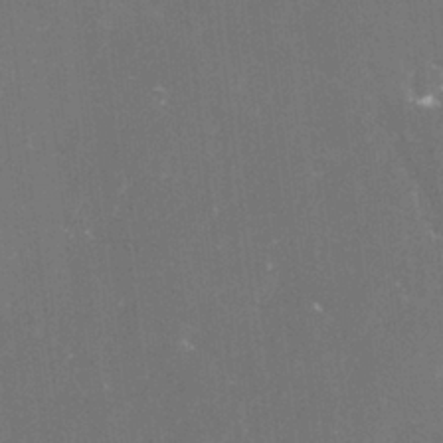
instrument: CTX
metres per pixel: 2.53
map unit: lHvf
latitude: -15.1054
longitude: -100.9514
